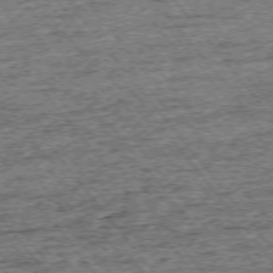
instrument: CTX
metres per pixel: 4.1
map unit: Ap
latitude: -75.4644
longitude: -91.9717
